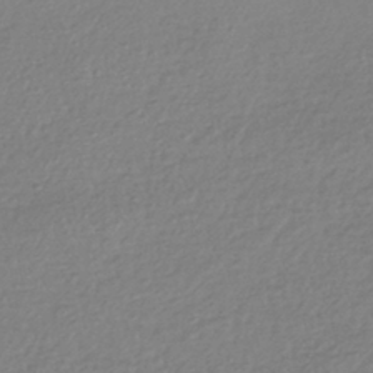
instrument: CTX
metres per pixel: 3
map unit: HNhu
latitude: -42.7463
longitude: 98.0094
